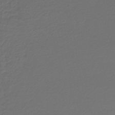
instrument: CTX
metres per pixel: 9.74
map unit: lHb
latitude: -43.5399
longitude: 61.6344
